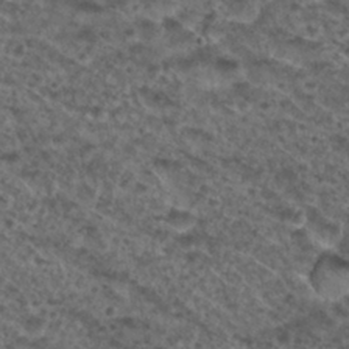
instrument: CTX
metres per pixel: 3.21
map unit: Nhu
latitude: 29.8583
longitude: -49.7639
